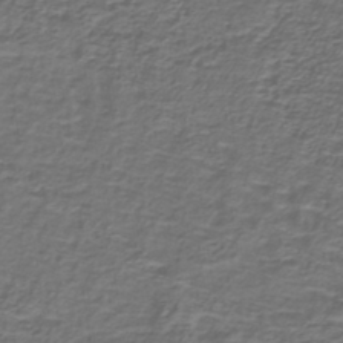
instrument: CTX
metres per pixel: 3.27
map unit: lHb
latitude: -39.5966
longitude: 58.8974
